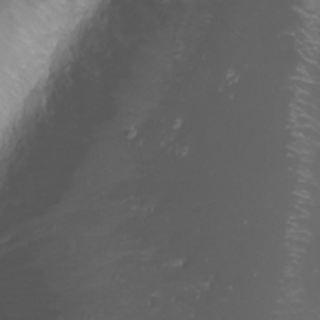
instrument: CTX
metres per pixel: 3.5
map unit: Nhu
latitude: -0.6519
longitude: -81.0080
